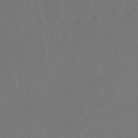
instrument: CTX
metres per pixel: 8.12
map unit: lHb
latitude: -38.9920
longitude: 71.0109
